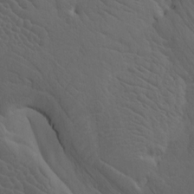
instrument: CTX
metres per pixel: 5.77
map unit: Htu
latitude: -7.8044
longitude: -66.8569
